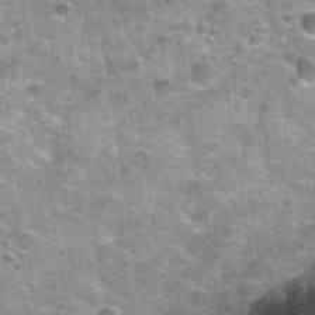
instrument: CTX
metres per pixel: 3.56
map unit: Nhu
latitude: 32.2144
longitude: -52.0633
